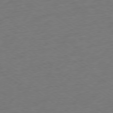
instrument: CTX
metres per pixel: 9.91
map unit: Ap
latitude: -79.2754
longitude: -67.8961
